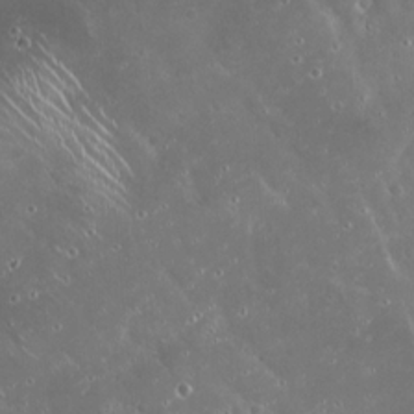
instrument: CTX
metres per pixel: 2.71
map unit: Hto
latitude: 19.4615
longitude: -57.7638
